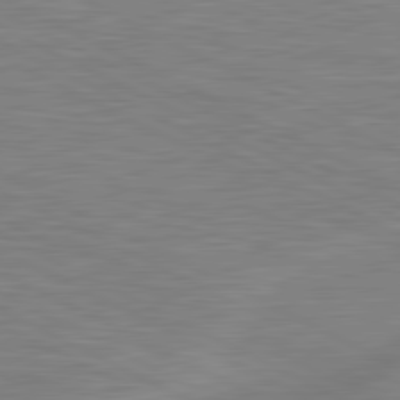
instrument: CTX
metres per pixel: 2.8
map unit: lApd
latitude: 81.1025
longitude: -169.0459
